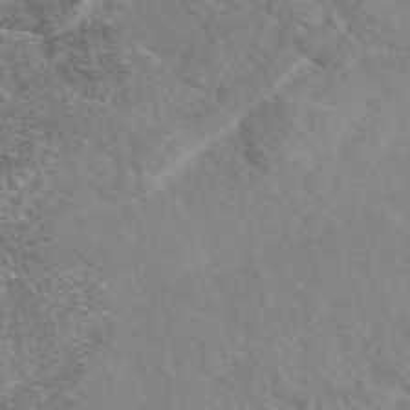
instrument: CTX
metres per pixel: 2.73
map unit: eAb
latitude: 48.6490
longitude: 117.4265
